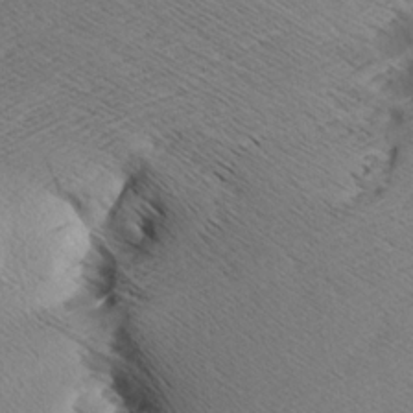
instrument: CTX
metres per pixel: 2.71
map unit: Aa
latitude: 7.8772
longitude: -140.5545
